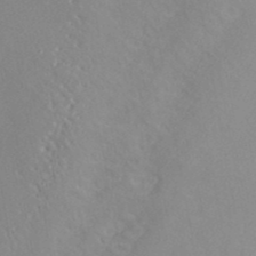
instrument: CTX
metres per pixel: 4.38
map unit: ANa
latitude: 41.1403
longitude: 30.1794
